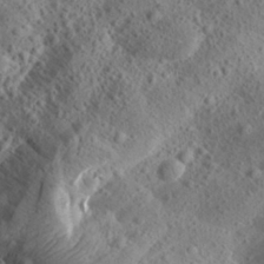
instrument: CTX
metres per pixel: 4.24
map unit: Aa
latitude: 24.7246
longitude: -144.1011
